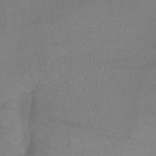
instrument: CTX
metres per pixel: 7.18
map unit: HNb
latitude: -33.3888
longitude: 64.5574
